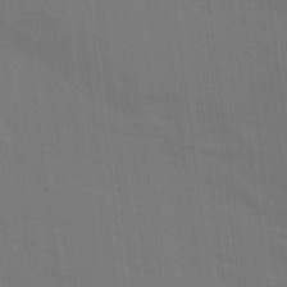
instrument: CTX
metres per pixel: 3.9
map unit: Ave
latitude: 15.4238
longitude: -130.1389
